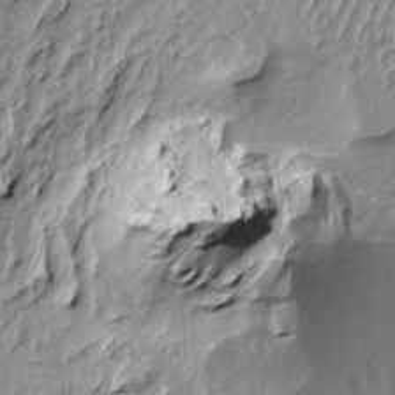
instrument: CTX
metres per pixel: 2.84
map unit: HNhu
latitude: 2.7057
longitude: 8.7463
